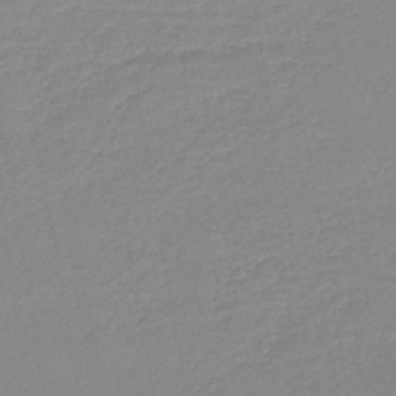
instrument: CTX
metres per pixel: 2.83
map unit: lHb
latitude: -41.6344
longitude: 73.8800
